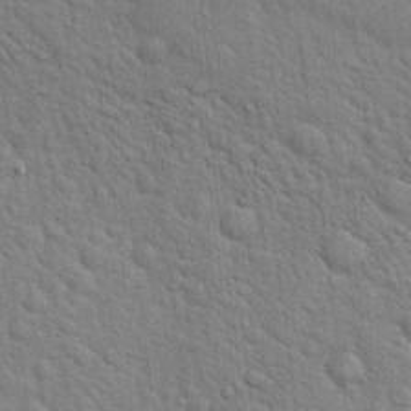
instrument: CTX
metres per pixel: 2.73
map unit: Hto
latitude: 18.4601
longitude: -52.0633
